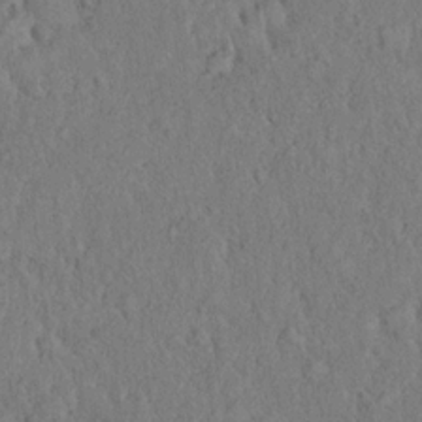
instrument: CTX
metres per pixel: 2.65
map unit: eHh
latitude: 18.5168
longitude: -62.1389
